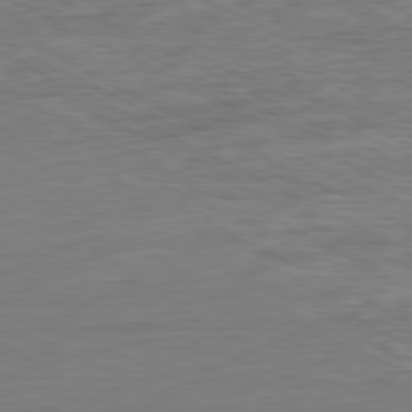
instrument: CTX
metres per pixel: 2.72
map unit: Ap
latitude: -81.1242
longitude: -76.4601
